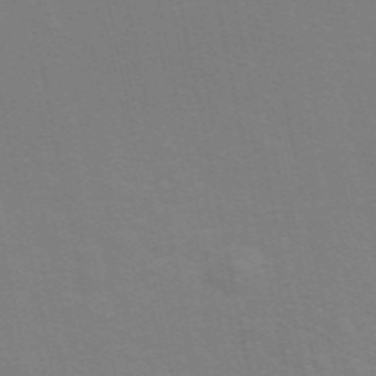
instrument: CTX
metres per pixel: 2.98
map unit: ANa
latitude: 49.0836
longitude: -74.1956
